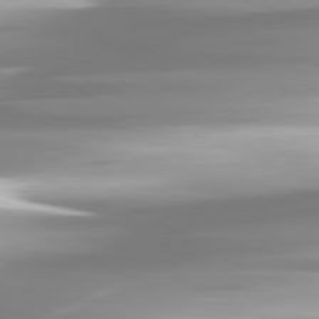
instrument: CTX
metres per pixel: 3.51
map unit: lApd
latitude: 81.3482
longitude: -139.6694
